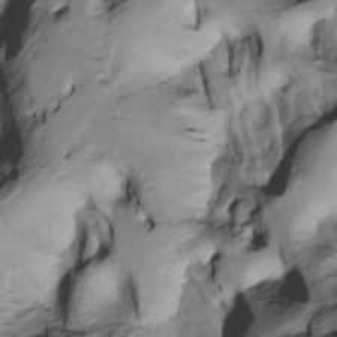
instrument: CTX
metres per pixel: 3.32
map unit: Htu
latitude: -5.2565
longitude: 150.1983
